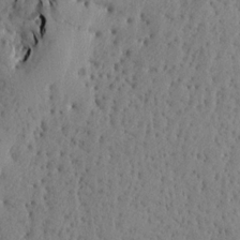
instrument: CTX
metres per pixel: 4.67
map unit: Aa
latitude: 15.4616
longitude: -142.1578
